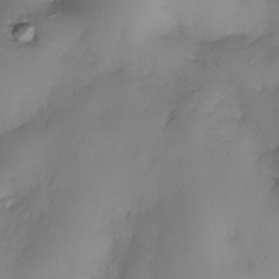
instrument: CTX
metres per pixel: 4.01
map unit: Nhe
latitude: -35.0486
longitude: -143.8395
